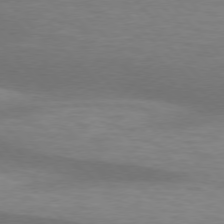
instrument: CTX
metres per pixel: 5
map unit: lApd
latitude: 76.1766
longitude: -59.5371
